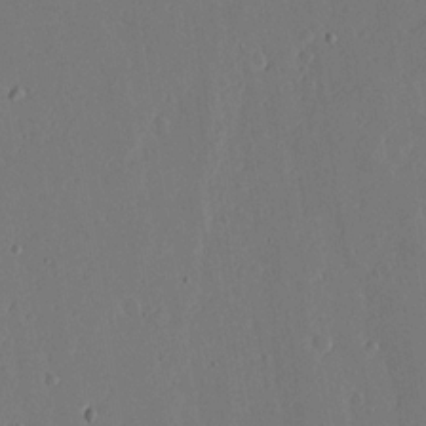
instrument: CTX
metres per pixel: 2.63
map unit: lAvf
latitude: 17.1592
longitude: -126.1389
